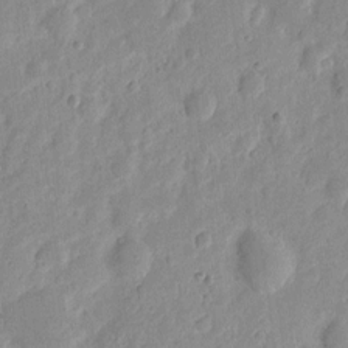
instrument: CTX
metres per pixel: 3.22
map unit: eHh
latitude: 7.7639
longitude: -71.6883
